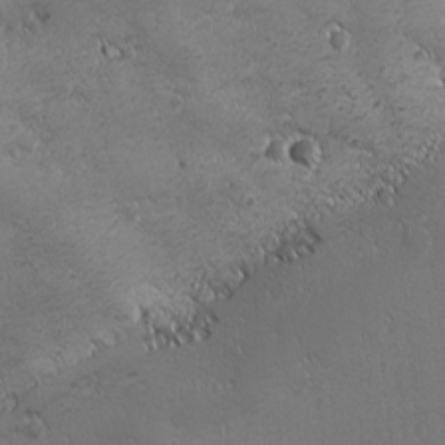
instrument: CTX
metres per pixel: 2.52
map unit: Ave
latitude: -7.7477
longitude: -121.1403
